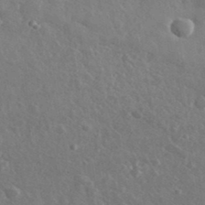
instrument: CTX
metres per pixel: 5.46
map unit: lHvf
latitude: 36.8002
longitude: -89.6505
